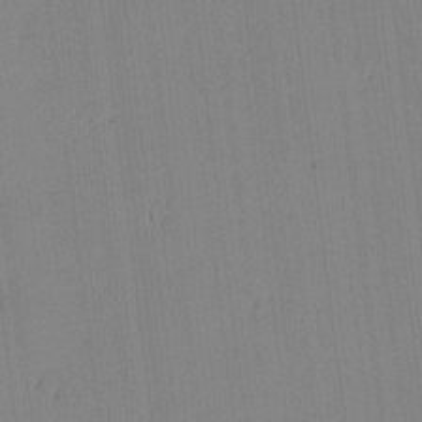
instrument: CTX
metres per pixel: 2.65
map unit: eHh
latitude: -3.5588
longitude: 17.6155
